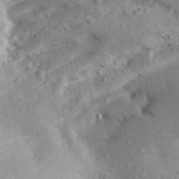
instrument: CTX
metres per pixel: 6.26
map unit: Aa
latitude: 28.6490
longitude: -146.7247
